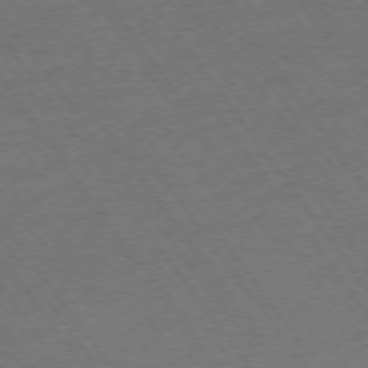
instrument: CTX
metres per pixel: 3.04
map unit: Ap
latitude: -74.7652
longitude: -70.9136
